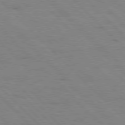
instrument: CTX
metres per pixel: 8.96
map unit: Hpe
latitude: 77.5182
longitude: -154.5546
